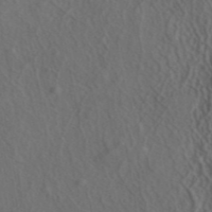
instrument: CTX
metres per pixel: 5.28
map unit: ANa
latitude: 44.6679
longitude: 27.2564
